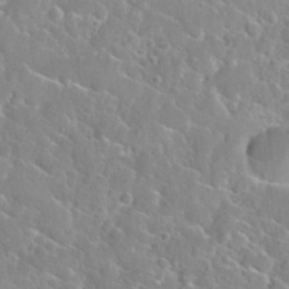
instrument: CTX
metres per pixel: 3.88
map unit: Nhu
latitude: 30.7813
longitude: -51.1781
